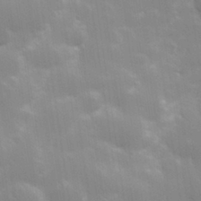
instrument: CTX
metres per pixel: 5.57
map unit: Hve
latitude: 31.0459
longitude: 149.6533
